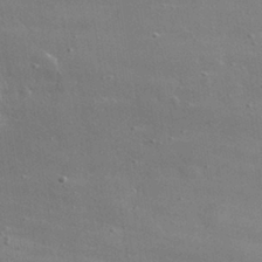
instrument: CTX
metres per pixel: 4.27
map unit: lHvf
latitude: 31.3671
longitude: -89.5749
